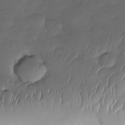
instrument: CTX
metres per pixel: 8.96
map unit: Nhe
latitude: -33.9367
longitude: -142.7246
